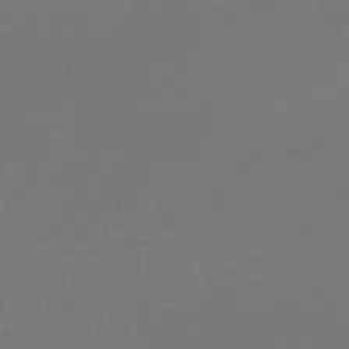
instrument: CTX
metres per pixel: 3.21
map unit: lHb
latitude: -43.5021
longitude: 63.7666
